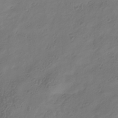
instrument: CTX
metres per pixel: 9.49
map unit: Hve
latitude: -35.5021
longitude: 88.3684
